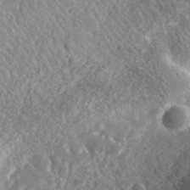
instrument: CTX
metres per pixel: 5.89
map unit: lHvf
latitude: 36.1956
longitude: -87.6316
